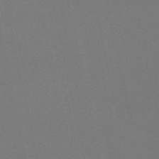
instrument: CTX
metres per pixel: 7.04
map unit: HNb
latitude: -49.7100
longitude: -52.2901
